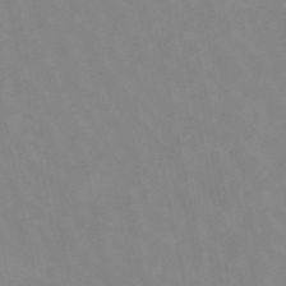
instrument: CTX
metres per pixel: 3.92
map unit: lHb
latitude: -48.3307
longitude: 84.0283
